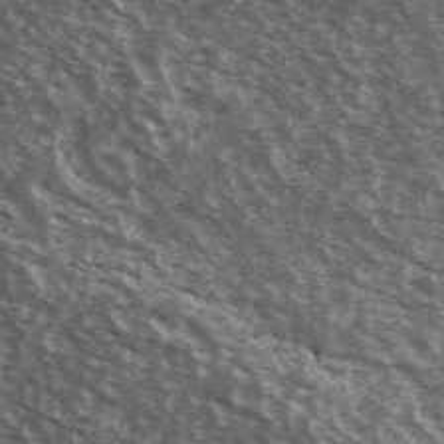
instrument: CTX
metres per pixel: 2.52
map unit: Ave
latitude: 39.7827
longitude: -108.5545
